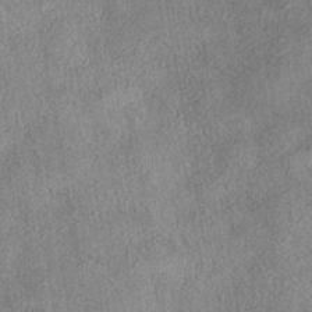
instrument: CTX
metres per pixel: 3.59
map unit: HNhu
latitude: -40.2928
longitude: 96.6708
